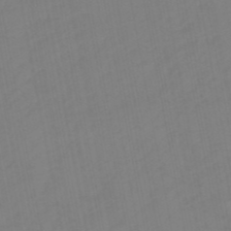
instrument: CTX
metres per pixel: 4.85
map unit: eHb
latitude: -49.5022
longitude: 84.6329
